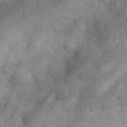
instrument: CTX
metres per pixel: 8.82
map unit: eHh
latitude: 31.8773
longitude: -68.6680
